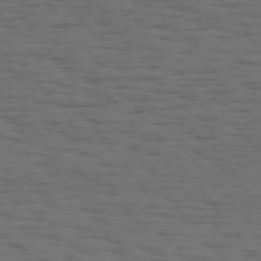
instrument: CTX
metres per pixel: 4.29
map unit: Hpe
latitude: 74.8002
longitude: -133.8961
